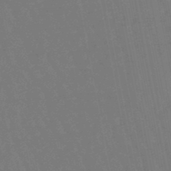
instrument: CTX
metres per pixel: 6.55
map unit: lHb
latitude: -47.3887
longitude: 80.4251
